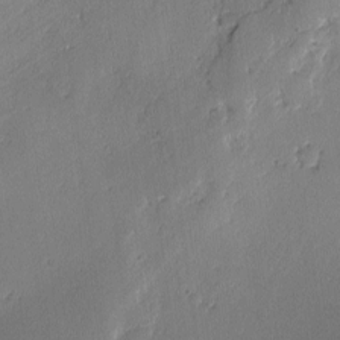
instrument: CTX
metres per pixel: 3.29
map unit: lAvf
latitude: -2.4628
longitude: -108.4034
